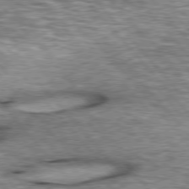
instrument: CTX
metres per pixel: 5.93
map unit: lApd
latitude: 76.4979
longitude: -49.2348
